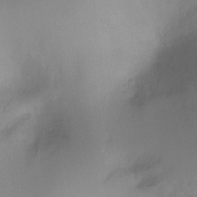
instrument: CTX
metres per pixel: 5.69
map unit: Ht
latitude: -10.1606
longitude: -28.8569
